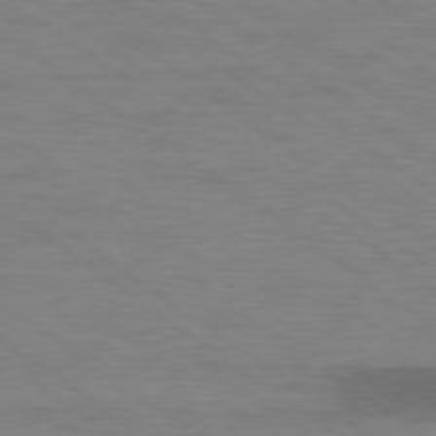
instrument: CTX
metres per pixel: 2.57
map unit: lApd
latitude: 79.5182
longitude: -47.5560
